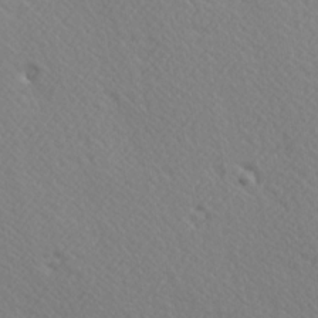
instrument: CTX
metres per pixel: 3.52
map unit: Hve
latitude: 3.0836
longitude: -124.2333
